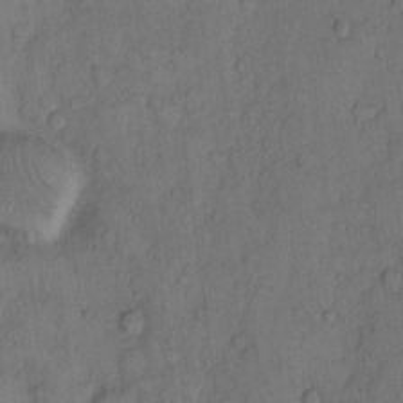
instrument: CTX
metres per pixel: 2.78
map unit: Hto
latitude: 10.7813
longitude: -58.6491
